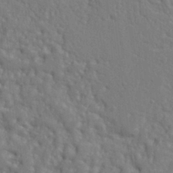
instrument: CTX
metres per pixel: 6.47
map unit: Ht
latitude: 9.5938
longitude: -77.1592
